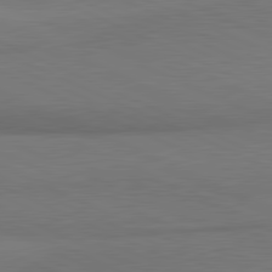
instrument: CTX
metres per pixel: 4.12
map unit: lApd
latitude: 81.4615
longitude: 161.5210
